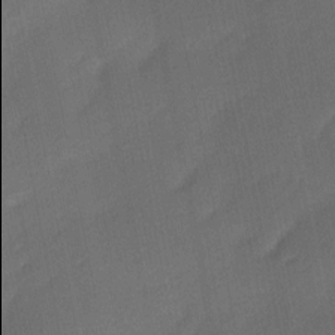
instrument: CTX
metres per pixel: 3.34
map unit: Ave
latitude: -0.2929
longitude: -113.9906
